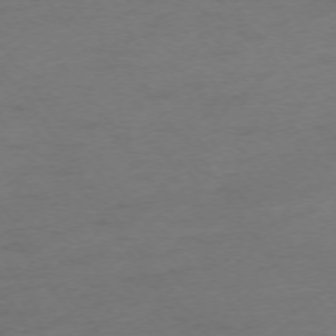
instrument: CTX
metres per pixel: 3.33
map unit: Ap
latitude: -74.6519
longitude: -73.4049
